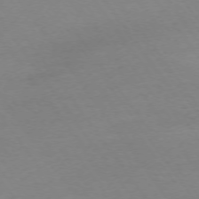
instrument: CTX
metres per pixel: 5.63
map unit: Ap
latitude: -74.5952
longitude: -85.1781
